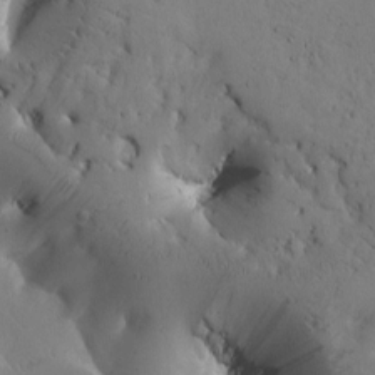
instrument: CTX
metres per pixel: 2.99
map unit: Htu
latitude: -2.5573
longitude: 168.6707
